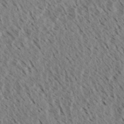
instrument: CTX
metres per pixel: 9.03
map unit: eHh
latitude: 34.1766
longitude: -140.0633
